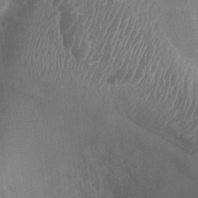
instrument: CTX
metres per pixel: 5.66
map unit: Ht
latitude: 2.0444
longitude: -19.8394
